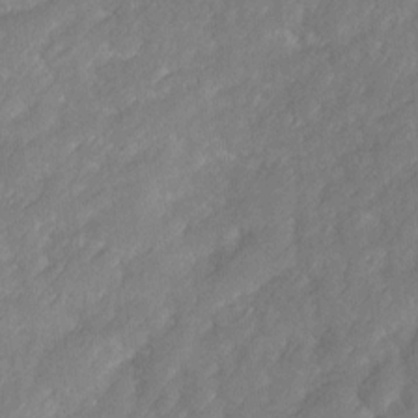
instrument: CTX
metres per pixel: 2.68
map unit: Ave
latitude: 16.6868
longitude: -135.1025
